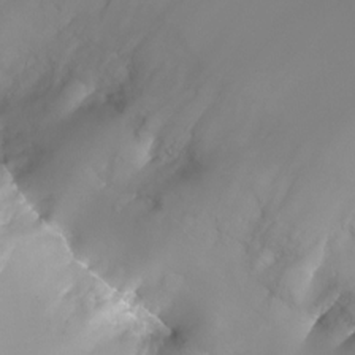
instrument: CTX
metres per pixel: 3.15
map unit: Nhu
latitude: -24.1228
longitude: -71.7261
